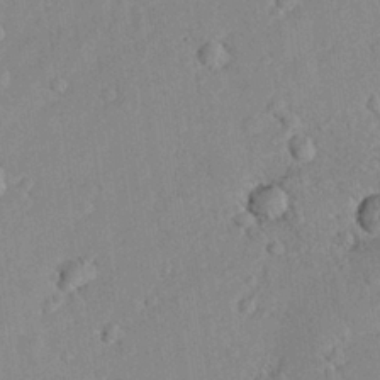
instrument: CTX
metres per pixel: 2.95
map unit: lHvf
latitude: 13.8395
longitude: 179.0864
